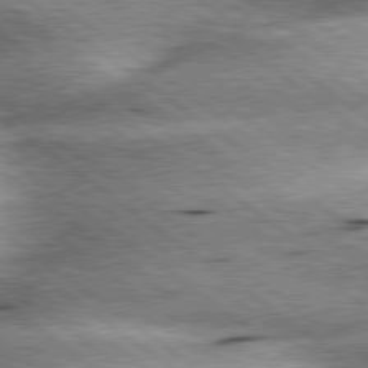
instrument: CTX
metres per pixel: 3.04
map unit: lApd
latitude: 79.9150
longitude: -140.2711
